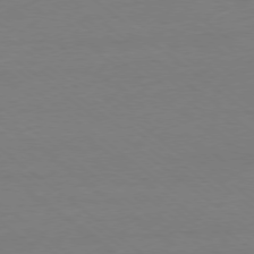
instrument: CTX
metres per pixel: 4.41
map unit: Ap
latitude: -78.2739
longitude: -95.7828
